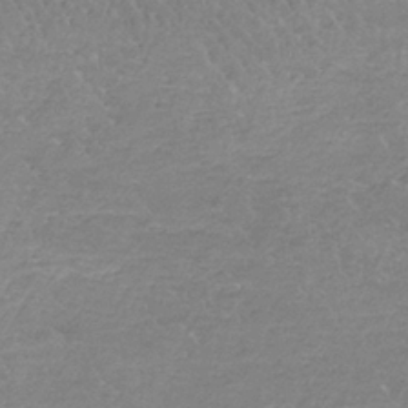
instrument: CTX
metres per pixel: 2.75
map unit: HNb
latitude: -35.3321
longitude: 55.8611
